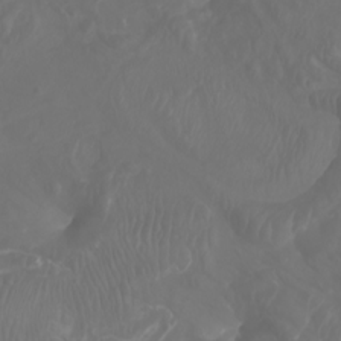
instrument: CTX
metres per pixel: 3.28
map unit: Nhu
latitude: -8.4062
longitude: -80.3089
